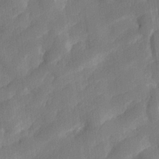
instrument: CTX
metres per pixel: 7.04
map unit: lHvf
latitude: 25.0836
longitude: 141.7477
